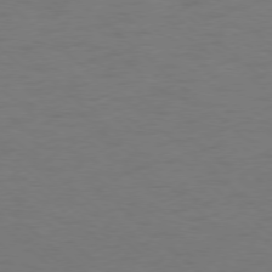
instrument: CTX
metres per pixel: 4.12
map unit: Hpe
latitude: -78.1605
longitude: -20.4223
